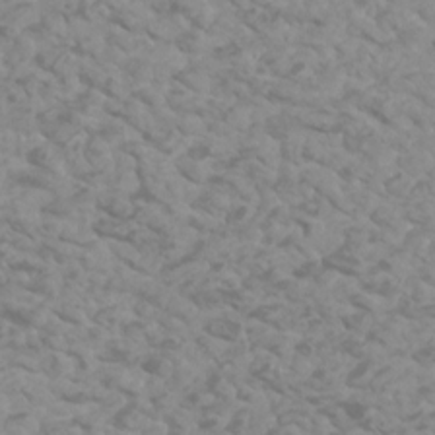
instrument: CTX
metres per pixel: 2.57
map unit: Htu
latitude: 2.1011
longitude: -20.8947
